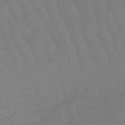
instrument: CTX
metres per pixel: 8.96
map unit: lHb
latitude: -49.1242
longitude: 82.6518
